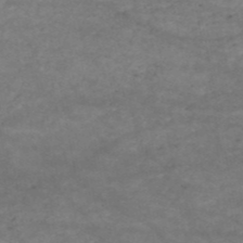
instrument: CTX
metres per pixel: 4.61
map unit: HNb
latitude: -51.5777
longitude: -39.9906
